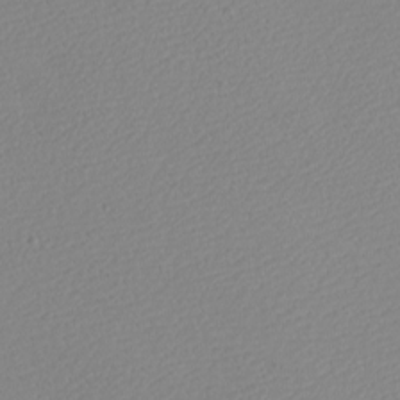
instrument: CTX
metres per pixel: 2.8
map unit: eHh
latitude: -7.7477
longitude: -70.8380
